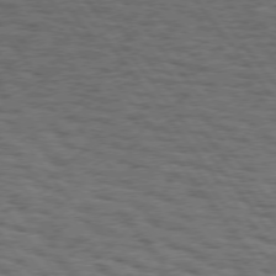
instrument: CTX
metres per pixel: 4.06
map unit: Hpe
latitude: 74.8002
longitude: -135.2537
